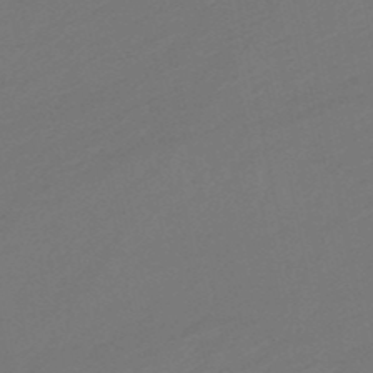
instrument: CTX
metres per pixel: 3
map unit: eHb
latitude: -49.9367
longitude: 83.2943
